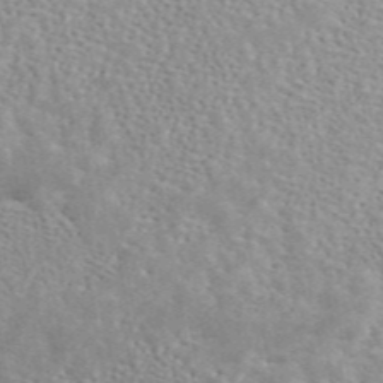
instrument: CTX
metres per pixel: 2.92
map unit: ANa
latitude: 45.4993
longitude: 30.0472
